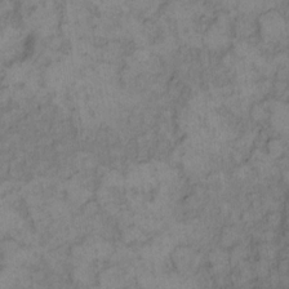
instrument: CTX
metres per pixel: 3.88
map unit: eHh
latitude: 11.9339
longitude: -63.5371
